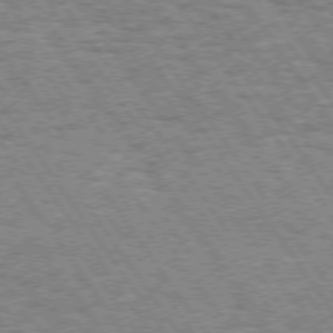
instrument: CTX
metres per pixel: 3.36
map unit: Hpe
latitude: 73.7261
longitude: -139.3293
